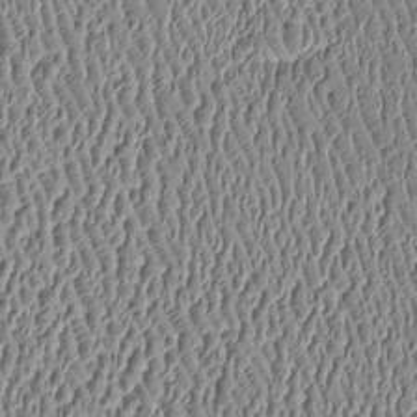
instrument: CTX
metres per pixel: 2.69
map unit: Htu
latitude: -7.0486
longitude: 156.7652
